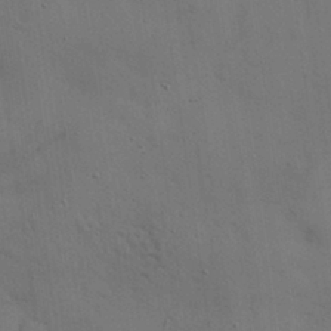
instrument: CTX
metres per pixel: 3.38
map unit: Nhu
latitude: 28.9891
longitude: -69.7450
